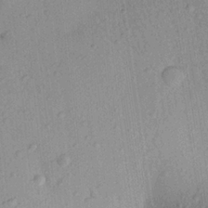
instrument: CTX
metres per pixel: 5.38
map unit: Aa
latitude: 23.1025
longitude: -147.7450
